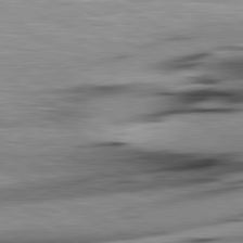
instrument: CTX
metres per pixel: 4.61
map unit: lApd
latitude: 80.5168
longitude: 162.8597
